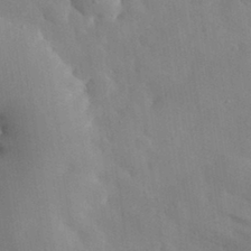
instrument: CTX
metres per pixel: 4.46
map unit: eHh
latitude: 31.0837
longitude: -72.4412
